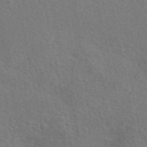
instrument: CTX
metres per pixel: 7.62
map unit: eAb
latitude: 51.4804
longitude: 115.1242
